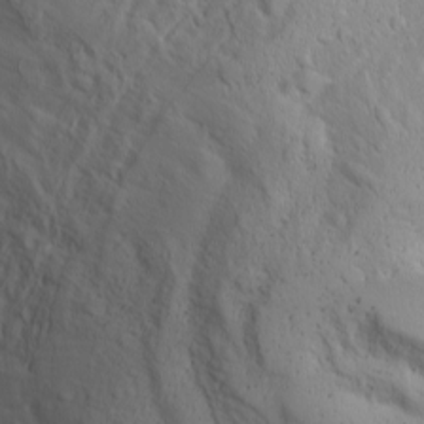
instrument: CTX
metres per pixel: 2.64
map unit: Ave
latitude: -10.5385
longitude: -121.1215
